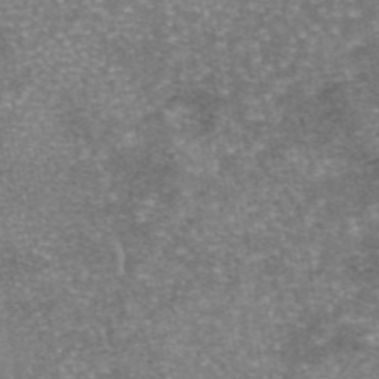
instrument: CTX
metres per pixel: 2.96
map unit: eAb
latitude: 46.1578
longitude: 104.3117
